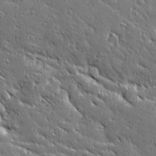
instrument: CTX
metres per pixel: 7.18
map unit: Ave
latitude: 20.3656
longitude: -136.3468
